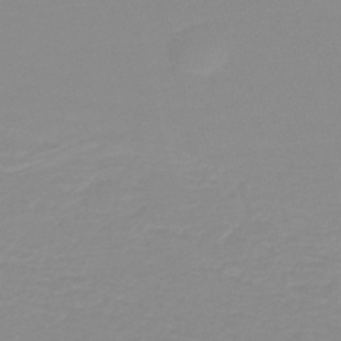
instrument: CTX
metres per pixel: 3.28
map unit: lHb
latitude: -44.0283
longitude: 56.0472
